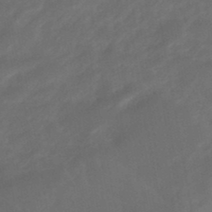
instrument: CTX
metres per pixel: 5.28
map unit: eHb
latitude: -47.7666
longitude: 85.5588
